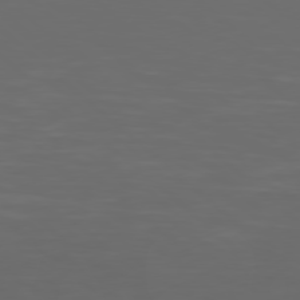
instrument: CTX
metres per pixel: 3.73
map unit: Hpe
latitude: 77.7071
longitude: -169.4427
